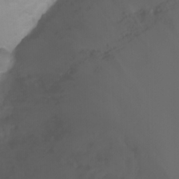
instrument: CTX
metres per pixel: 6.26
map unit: Htu
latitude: 3.0080
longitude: -22.0633
